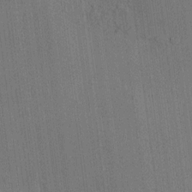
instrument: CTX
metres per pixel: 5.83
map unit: HNhu
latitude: 8.7057
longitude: 15.7667
